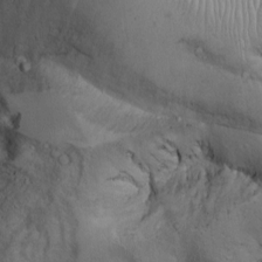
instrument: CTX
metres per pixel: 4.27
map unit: Aa
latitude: -3.4265
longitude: -73.7072
